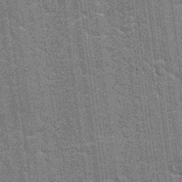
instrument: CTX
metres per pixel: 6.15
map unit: Hto
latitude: 20.6680
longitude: -48.3089
